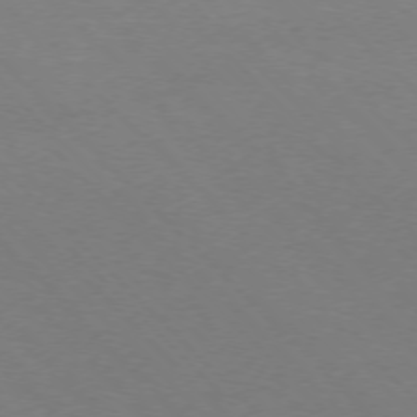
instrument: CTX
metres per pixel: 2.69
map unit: Ap
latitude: -75.8801
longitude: -82.5167
